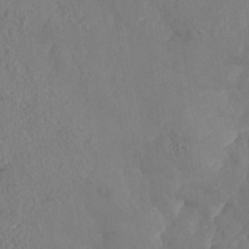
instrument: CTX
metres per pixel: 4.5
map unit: Nhe
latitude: -37.1809
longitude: 139.5021
